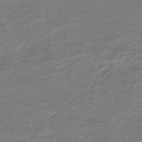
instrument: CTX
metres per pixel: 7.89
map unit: HNb
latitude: -46.7841
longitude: 54.5574
